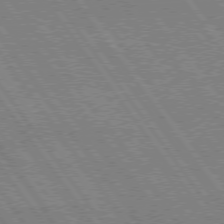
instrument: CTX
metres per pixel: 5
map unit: lApd
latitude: 74.8380
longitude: -80.8758
